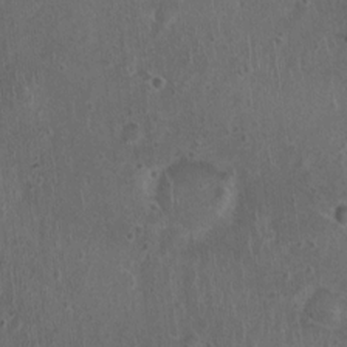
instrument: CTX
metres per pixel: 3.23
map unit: Nhu
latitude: 0.8002
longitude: -15.5372
